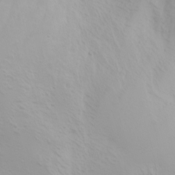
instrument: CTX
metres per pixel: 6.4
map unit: Nhu
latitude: -0.2551
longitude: -75.6127
